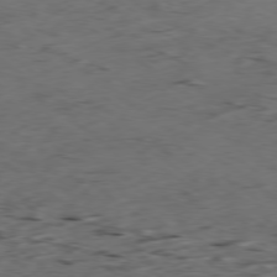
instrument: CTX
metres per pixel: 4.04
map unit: Ap
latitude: -79.2187
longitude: -57.1970
